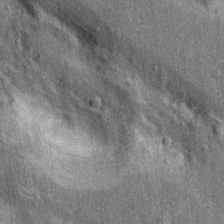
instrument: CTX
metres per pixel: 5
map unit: Nhu
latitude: 15.7072
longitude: -32.1955
